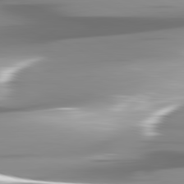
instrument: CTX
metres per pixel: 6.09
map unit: lApd
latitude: 82.0255
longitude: -147.6316
